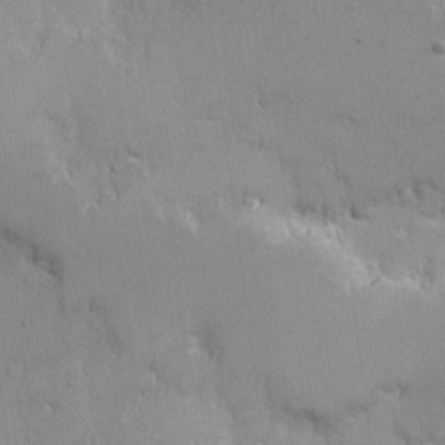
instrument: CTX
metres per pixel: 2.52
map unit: Nhe
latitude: -1.7856
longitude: -59.3860
